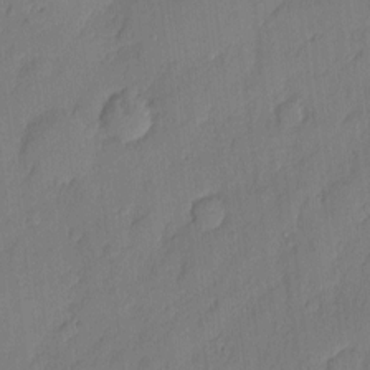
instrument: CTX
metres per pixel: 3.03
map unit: eHh
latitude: 5.0836
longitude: -75.8961
